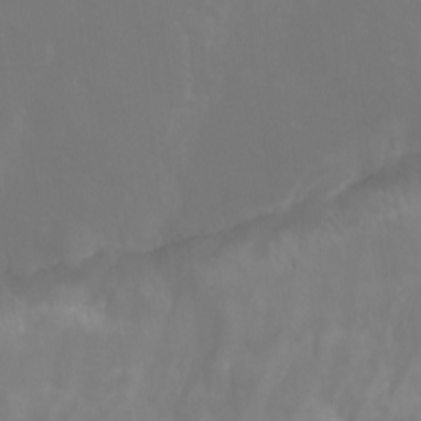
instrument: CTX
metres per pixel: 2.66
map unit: Nhu
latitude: -16.1984
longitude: -51.0647
